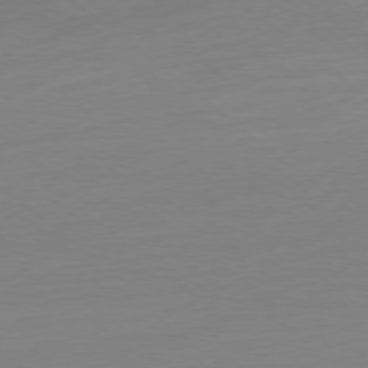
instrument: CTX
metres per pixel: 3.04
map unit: Ap
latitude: -78.3873
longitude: -66.4223
